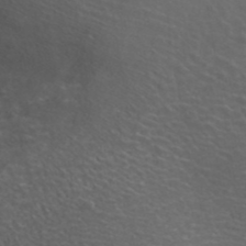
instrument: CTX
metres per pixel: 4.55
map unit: ANa
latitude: 42.7246
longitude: 24.5196
